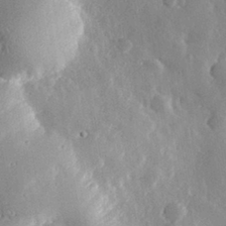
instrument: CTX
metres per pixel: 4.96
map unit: lHvf
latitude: 32.2334
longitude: -84.8758
